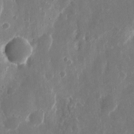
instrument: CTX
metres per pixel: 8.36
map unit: eHh
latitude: 10.9514
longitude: -71.8583
